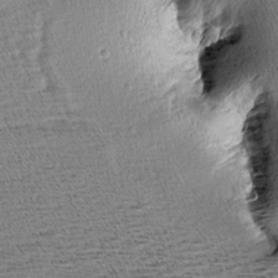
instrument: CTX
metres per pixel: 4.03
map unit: Aa
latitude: 7.2159
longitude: -137.5182
